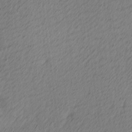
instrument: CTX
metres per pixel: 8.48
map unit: Ave
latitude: 13.5182
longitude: -106.3278
